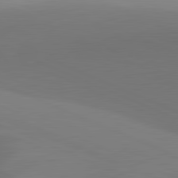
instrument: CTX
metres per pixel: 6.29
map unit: lApd
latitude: 81.9528
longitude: 144.4251
